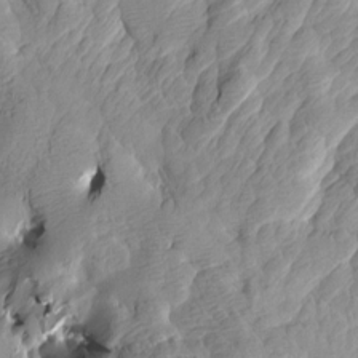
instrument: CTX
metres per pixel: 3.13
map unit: Htu
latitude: -3.4643
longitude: -175.7072
